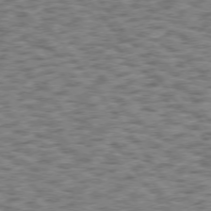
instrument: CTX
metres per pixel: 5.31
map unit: Hpe
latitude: 75.3860
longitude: -134.1011
